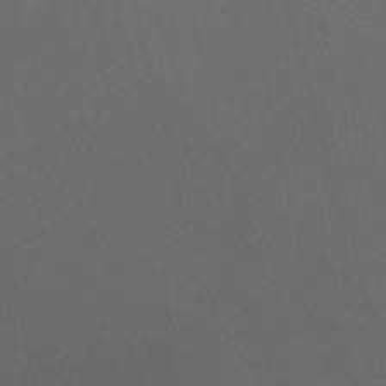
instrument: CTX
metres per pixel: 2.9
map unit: Htu
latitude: -6.4629
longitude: -68.5923
